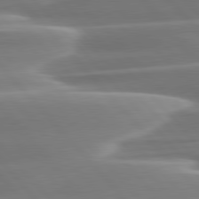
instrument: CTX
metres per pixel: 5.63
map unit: lApd
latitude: 79.7828
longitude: -114.3467
